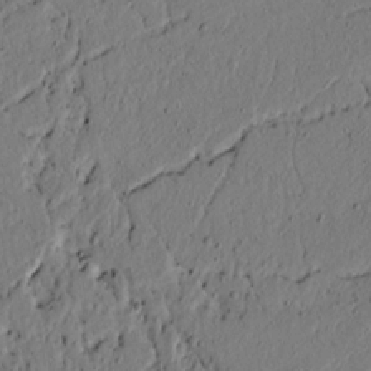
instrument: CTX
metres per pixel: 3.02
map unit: lAvf
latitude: 4.3467
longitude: 165.0487
